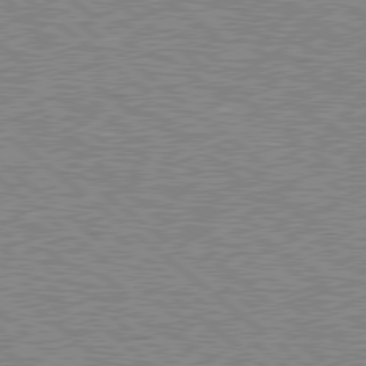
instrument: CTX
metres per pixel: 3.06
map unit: Hpe
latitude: 78.6113
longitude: -143.9528
